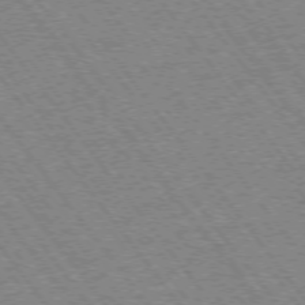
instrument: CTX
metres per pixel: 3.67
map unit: Ap
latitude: -75.2376
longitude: -87.7449
